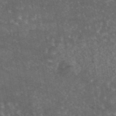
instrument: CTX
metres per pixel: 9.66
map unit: eAb
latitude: 44.9513
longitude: 115.9367
